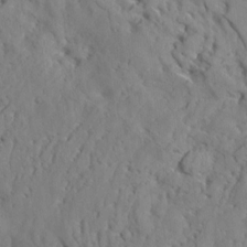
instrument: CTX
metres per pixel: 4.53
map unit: Aa
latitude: 8.9514
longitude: -135.0269
